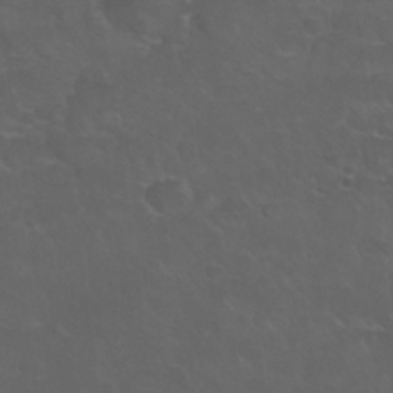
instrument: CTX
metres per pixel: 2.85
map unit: Nhu
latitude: 24.6868
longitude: -52.9325
